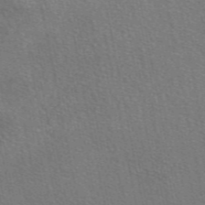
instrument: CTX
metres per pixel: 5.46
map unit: eAb
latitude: 49.1970
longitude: 115.6155
